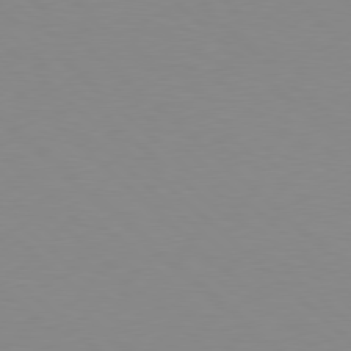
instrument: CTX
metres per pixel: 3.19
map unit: Hpe
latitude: 78.3468
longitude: -164.7246
